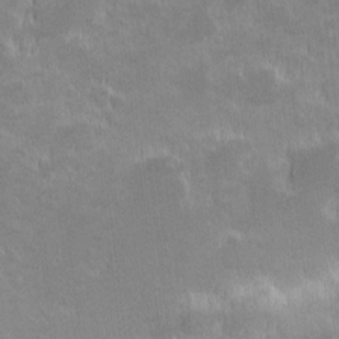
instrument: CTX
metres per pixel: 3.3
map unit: eHh
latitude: -1.0487
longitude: -84.8758
